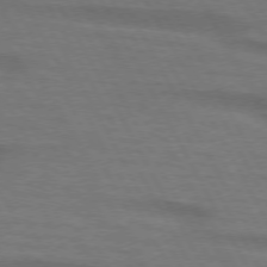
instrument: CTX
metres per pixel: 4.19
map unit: lApd
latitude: 74.0822
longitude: -65.0080
